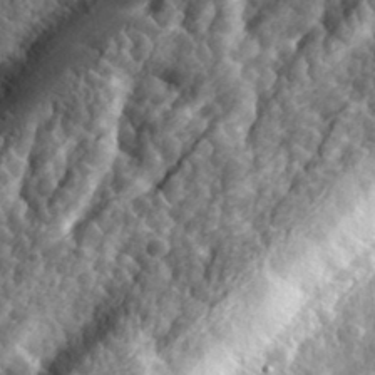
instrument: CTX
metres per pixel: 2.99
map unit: eHh
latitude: 35.0647
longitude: -80.1011
